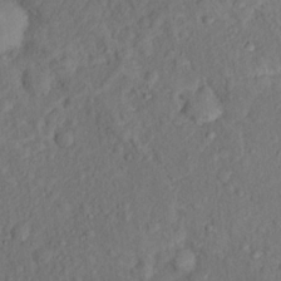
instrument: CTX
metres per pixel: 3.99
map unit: Hto
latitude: 15.4049
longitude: -30.8380
